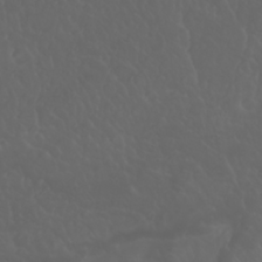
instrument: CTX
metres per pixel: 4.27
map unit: Nhu
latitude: 22.9514
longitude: -64.7624
